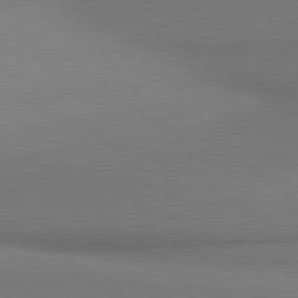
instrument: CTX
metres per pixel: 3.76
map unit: lApd
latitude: 81.1970
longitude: 154.6141
